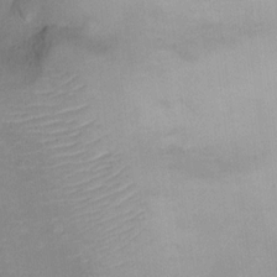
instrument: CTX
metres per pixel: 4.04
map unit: Ht
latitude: 10.9325
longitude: -40.0633
